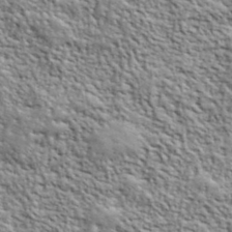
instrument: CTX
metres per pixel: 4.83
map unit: lHvf
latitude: 40.3089
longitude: -89.0648
